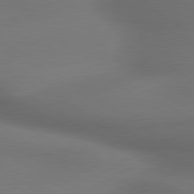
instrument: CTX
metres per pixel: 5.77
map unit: lApd
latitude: 79.9906
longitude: -175.8583
